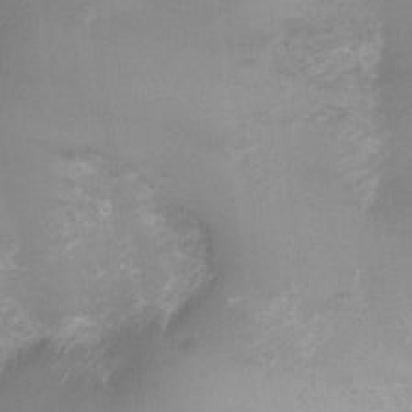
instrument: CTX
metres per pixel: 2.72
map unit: Ht
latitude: -6.0850
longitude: -20.4790
